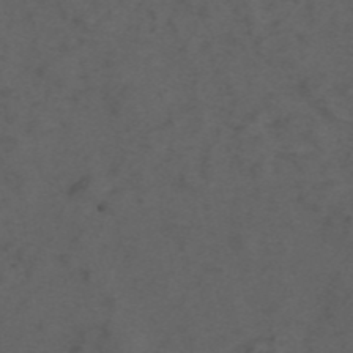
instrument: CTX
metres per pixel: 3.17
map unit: ANa
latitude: 44.1011
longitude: 27.1431
